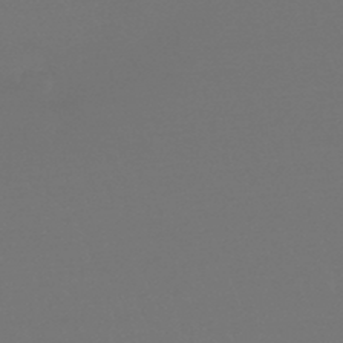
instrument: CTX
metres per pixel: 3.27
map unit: lHb
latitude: -46.7841
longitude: 65.5588
